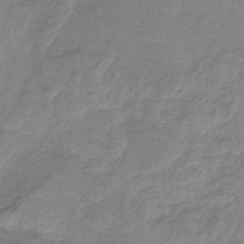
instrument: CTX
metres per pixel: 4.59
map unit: HNb
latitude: -33.4077
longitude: 58.5573
